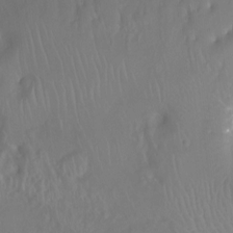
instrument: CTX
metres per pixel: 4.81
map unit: Ht
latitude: -8.5952
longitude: -20.0444
